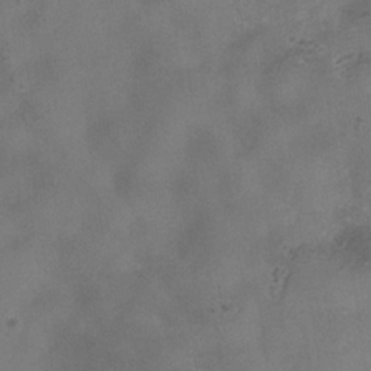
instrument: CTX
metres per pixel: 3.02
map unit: Hve
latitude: -34.9353
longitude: 90.0472
